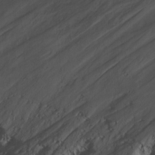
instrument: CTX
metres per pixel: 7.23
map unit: Nhu
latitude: -8.7274
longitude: -65.8772
